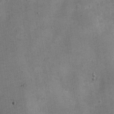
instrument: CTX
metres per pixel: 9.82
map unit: Nve
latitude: -24.5763
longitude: 105.4832
